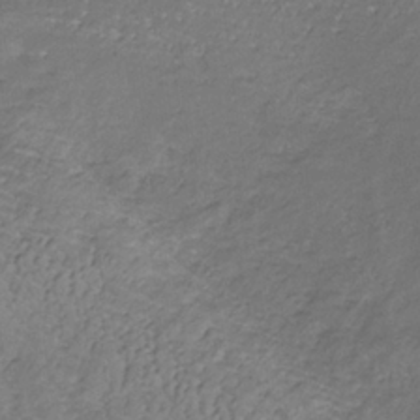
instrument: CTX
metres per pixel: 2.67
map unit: lHb
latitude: -33.0109
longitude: 67.5588
